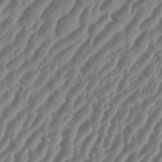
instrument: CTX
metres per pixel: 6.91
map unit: eHh
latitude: 36.2712
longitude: -135.2726
